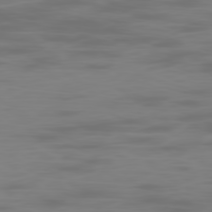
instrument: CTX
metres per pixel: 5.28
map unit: Ap
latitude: -78.8786
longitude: -70.0633
